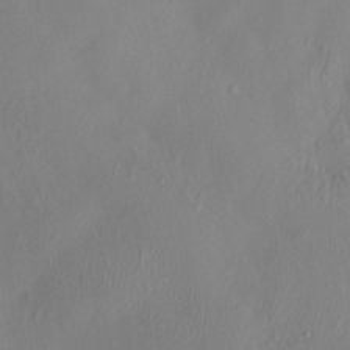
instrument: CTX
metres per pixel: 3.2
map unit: HNhu
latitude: 3.6127
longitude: -4.9136
